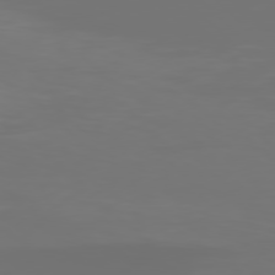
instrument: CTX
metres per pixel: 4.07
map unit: Hpe
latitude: 77.6694
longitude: -135.9528
